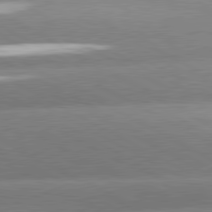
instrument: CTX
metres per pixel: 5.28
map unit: lApd
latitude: 80.8002
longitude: -155.8205
